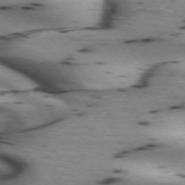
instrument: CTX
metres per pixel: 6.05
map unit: lApd
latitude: 72.5546
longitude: -53.1214
